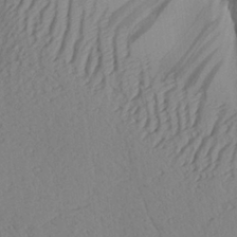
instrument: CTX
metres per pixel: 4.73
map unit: Aa
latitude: 26.0822
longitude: -130.8947
